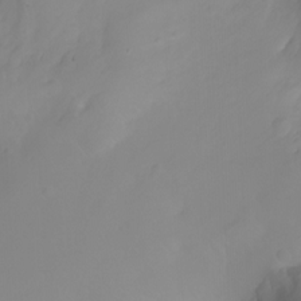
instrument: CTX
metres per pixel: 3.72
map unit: Nhu
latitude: -11.5210
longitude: -64.8380
